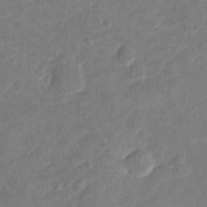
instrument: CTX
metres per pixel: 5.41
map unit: Nhu
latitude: -16.5574
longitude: -57.8205
